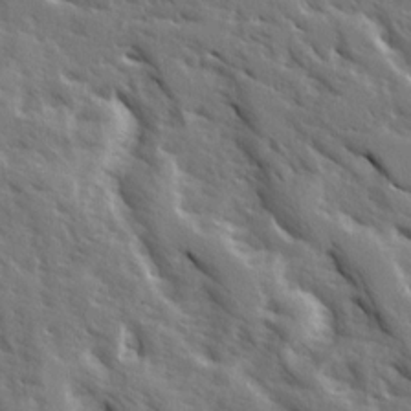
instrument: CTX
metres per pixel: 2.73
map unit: Ave
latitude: 15.9717
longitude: -130.6680
